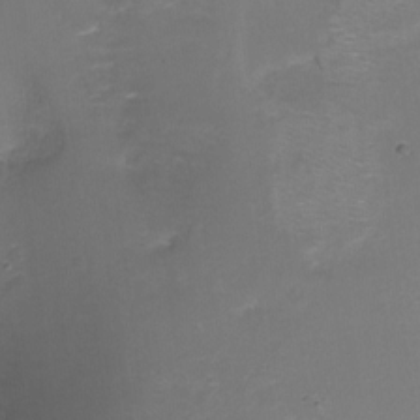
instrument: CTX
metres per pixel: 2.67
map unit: Nhu
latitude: -17.8990
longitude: -45.3859
